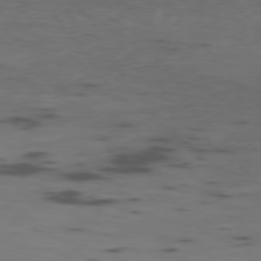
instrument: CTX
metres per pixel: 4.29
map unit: Ap
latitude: -76.2550
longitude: -66.7624
